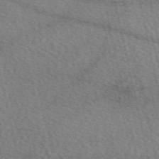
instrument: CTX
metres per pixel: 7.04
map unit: eAb
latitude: 50.3845
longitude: 113.7856
